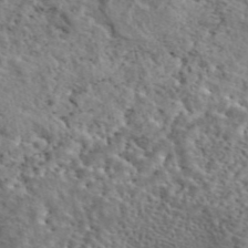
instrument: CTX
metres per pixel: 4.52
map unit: eAb
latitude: 44.3278
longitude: 113.8611
